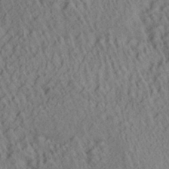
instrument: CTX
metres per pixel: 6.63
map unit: Aa
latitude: 29.2159
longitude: -137.3293
